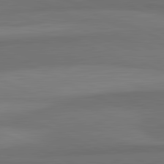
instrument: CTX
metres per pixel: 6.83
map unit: lApd
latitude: 82.2900
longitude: 157.9556
